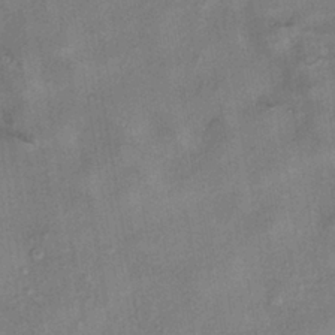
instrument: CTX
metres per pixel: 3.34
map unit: eHh
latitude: -40.8408
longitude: 120.0661
